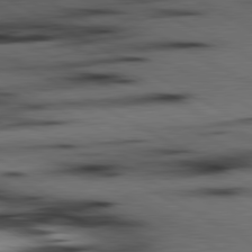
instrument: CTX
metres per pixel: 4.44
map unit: lApd
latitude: 80.5735
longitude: 157.2376
